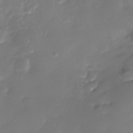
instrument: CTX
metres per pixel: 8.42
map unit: Nhe
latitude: -36.9163
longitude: -117.7261
